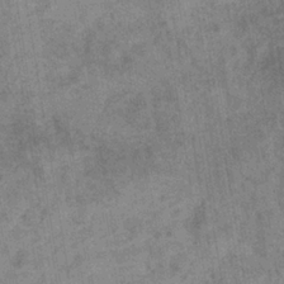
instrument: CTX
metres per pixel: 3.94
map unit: eHb
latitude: -35.1431
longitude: 76.7085
